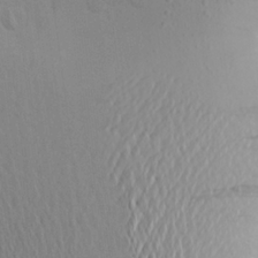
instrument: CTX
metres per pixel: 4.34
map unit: Aa
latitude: 23.1781
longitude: -145.1781
